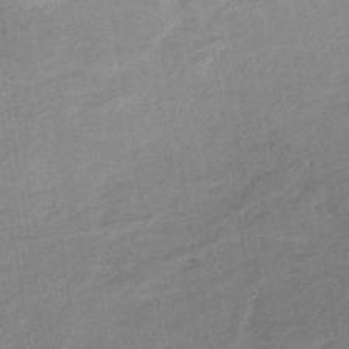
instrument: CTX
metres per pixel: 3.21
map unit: HNb
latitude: -32.5007
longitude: 62.0283
